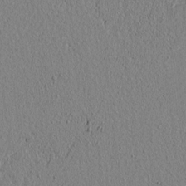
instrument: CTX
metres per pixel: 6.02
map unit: lAvf
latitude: 5.8205
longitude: 166.1228
